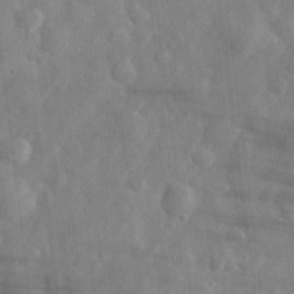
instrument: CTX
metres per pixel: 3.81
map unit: eHh
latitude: 31.6127
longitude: -72.1767
